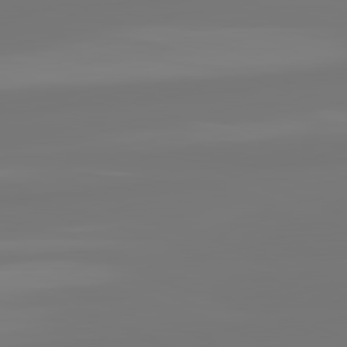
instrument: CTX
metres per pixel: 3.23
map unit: lApd
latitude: 82.0255
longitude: -177.4993
